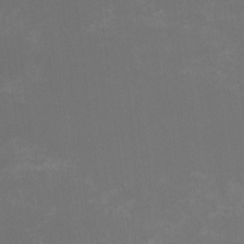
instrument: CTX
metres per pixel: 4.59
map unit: HNhu
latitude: -2.6518
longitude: -7.1592
